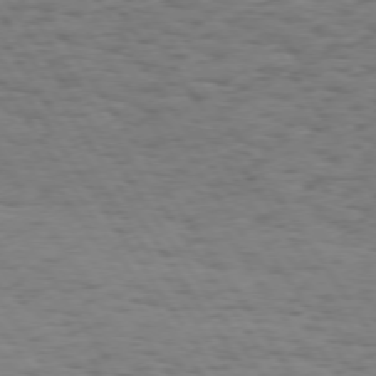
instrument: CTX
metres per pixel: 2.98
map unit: Hpe
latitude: 73.6127
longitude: -132.2145
